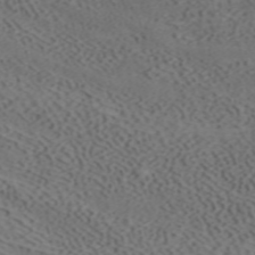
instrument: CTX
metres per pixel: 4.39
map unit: ANa
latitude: 41.4615
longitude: 33.8612
